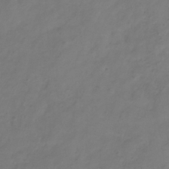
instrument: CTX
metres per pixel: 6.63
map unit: Hve
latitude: -33.0487
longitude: 91.9745
